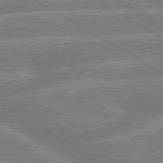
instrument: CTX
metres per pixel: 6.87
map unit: lApd
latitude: 79.7450
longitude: -131.8584
